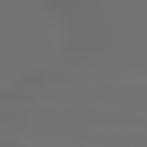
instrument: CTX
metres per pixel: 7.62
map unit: lApd
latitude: 79.4994
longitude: -135.8961
